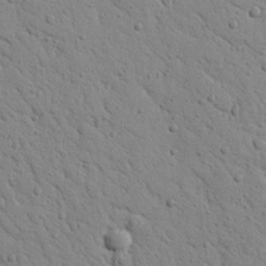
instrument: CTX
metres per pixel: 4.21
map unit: Nhu
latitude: 22.7057
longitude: -76.9702
